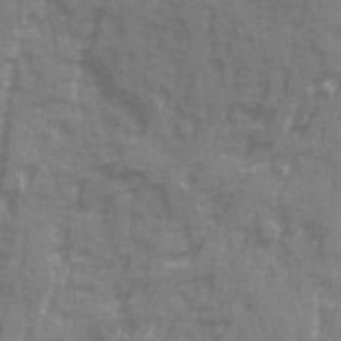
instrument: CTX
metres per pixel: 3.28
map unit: Ave
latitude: 20.2523
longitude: -132.1767
